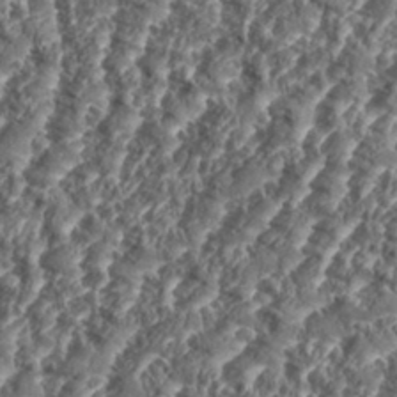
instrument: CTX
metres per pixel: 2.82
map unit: eHh
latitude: 35.2726
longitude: -137.0270
